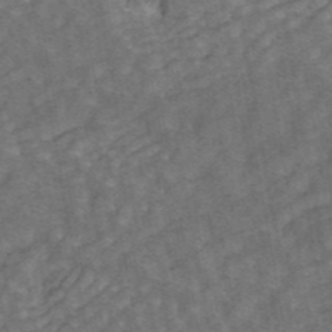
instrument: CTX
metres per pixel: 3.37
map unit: ANa
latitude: 43.2726
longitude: 16.6141
